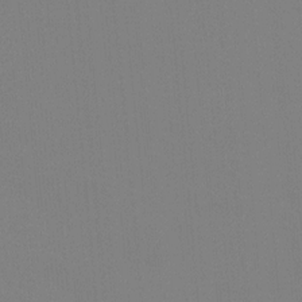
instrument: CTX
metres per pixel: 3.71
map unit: Ave
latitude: 3.3104
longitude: -112.7435
